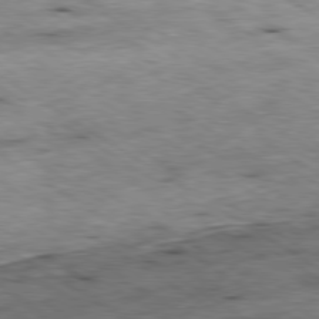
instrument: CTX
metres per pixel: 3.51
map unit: Hpe
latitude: -80.2173
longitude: 21.7477
